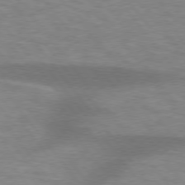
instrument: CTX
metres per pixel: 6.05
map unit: lApd
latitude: 75.7828
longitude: -57.7827
